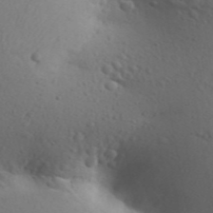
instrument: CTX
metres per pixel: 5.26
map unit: Aa
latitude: 29.9906
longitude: -146.3846
